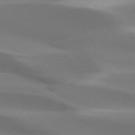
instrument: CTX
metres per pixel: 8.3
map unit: lApd
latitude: 73.6883
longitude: -50.8002
